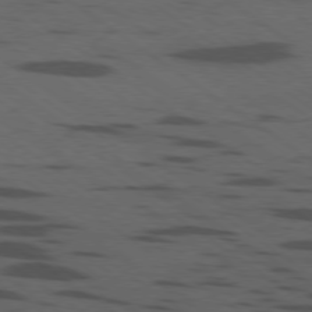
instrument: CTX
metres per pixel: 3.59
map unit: Ap
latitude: -79.5021
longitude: -99.2159
